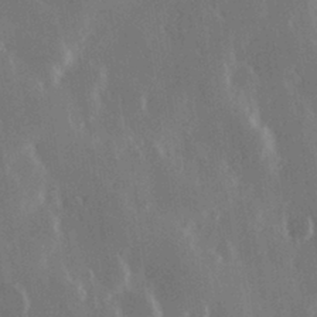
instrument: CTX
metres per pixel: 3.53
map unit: Hve
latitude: 28.1200
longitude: 149.2565
